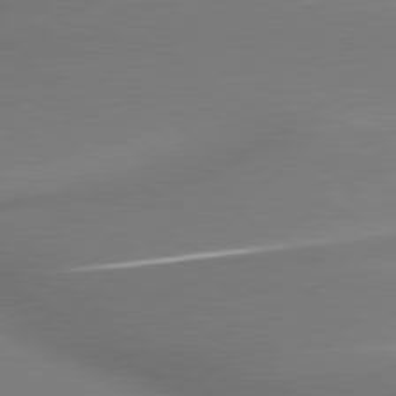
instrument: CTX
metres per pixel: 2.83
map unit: lApd
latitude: 79.6694
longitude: 178.1039
